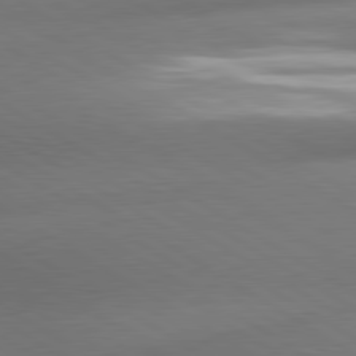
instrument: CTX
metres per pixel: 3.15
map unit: lApd
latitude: 80.6113
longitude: -161.2915
